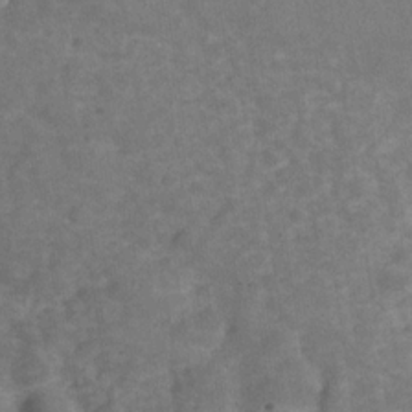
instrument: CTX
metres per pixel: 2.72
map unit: Hve
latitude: -29.9745
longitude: 93.7100
